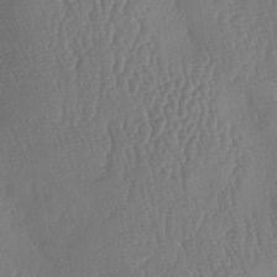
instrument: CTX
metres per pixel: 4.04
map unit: lAa
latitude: -7.1998
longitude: -130.0633
